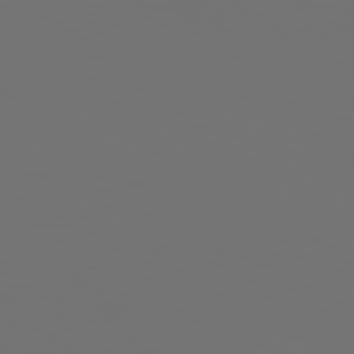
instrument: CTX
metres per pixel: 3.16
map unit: Hpe
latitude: 78.1200
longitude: -177.1403
